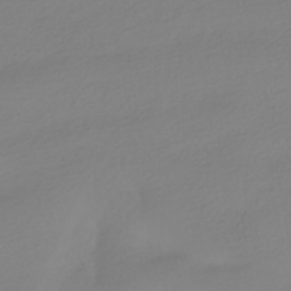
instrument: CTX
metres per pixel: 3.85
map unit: HNhu
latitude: -41.3321
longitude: 96.7274
